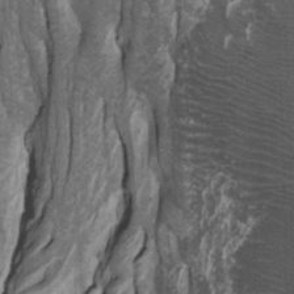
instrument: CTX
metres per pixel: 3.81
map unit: Htu
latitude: -7.6910
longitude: -65.3104
